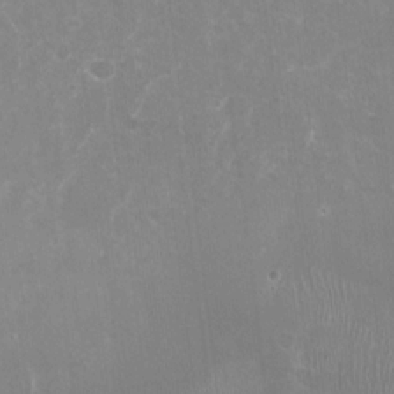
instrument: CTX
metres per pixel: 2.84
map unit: Nhu
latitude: -27.4265
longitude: -61.6694
